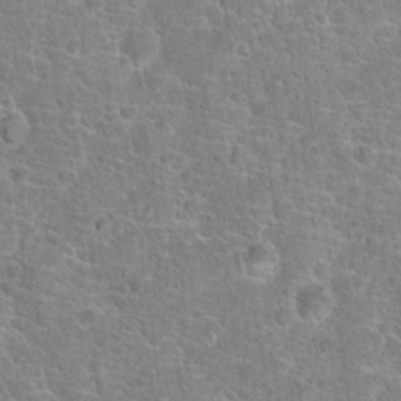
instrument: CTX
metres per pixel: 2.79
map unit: Hto
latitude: 18.2144
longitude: -41.3292
